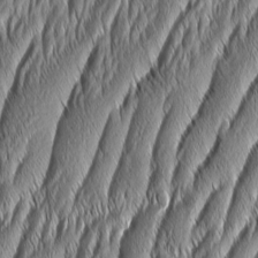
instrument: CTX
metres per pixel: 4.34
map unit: Aa
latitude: 7.9150
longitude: -130.3090
